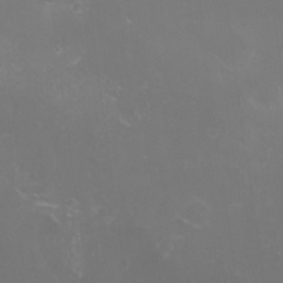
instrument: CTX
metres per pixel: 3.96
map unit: HNhu
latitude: 1.0080
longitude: 2.3306
